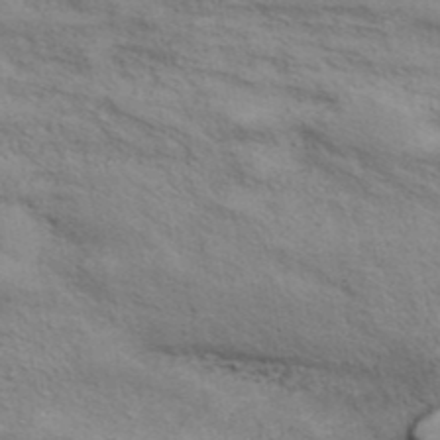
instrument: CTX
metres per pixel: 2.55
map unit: ANa
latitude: 41.9150
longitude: 17.5022
